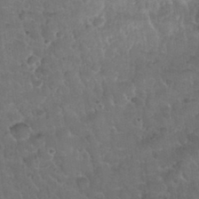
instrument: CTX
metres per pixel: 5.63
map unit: Hto
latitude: 32.2900
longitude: -51.3859
